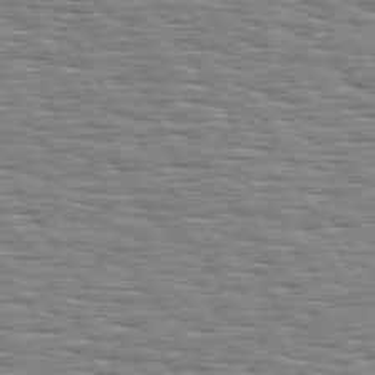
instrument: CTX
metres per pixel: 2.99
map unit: Hpe
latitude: 73.8206
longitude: -138.2711
